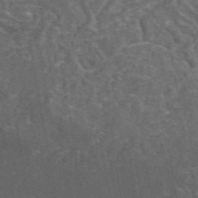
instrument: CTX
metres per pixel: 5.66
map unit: eAb
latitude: 45.2915
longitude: 116.0472
